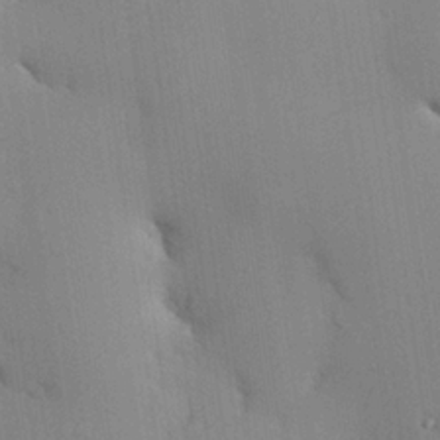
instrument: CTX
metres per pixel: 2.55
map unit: Hve
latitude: 24.7246
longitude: -91.6694
